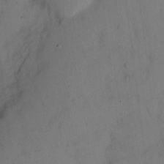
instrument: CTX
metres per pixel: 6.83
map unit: eHh
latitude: 13.4238
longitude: -61.8772
